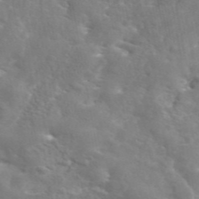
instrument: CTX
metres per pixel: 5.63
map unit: eAb
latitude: 45.1025
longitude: 125.8422
